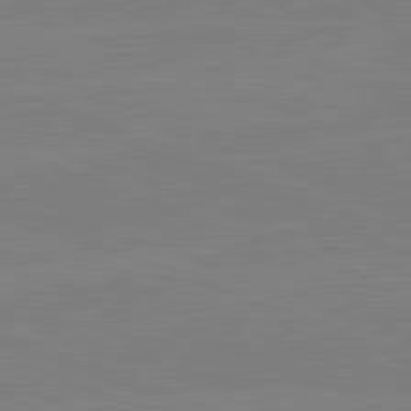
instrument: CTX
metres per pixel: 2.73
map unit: lApd
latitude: 82.1011
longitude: -158.1011
